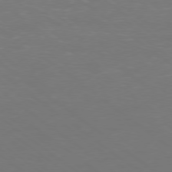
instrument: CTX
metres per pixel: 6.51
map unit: Ap
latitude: -78.9163
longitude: -62.2334
